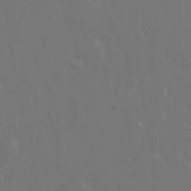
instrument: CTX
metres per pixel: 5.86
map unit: eHh
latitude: 34.0444
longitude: -58.4790
